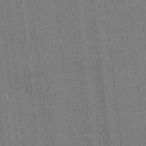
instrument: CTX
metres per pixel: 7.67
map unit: eHh
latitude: 6.1767
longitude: -74.3089
